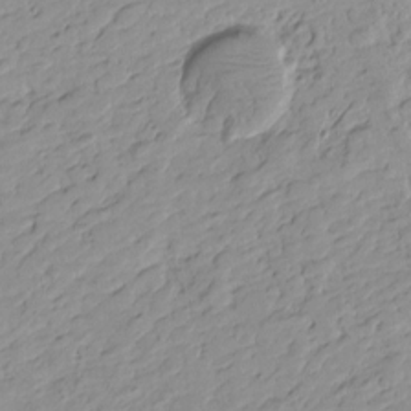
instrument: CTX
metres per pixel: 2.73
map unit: Htu
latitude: -0.4818
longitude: -175.3104
